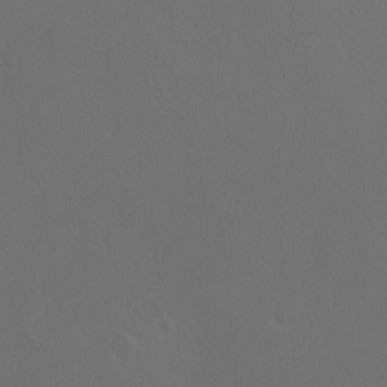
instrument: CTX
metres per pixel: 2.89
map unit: Ht
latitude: -1.8612
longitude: -19.3859
